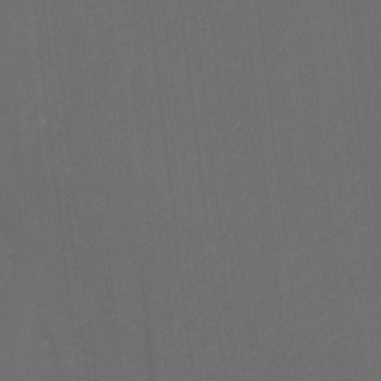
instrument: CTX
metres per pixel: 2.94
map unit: Nhu
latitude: -7.3320
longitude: -80.2711
